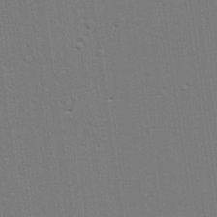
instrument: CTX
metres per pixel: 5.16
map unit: lAvf
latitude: 27.9528
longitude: -108.8002
